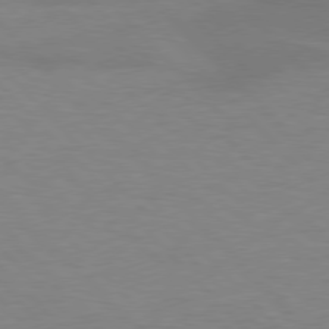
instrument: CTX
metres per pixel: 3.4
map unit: lApd
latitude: 77.1025
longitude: -59.3482
